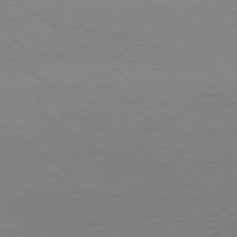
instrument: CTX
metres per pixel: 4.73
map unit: Ap
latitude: -78.5762
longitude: -94.9703
